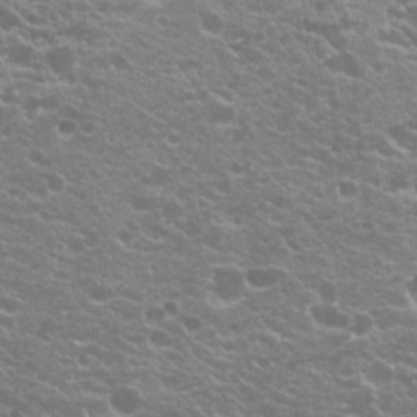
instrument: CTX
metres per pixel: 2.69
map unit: Hto
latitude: 20.0633
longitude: -34.9324
